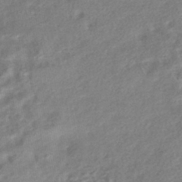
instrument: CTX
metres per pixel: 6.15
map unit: HNhu
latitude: -41.7477
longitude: 90.7841
